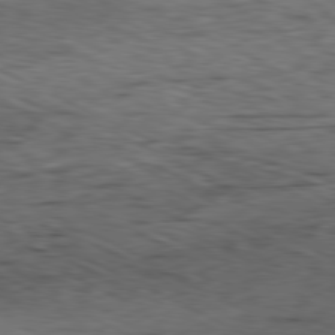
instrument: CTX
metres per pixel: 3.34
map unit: Ap
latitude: -81.0109
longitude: -71.9717
